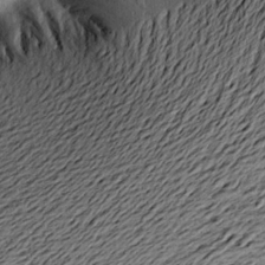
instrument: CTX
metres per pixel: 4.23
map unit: Aa
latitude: 20.3468
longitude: -148.7246
